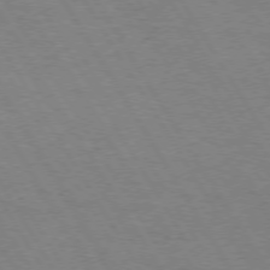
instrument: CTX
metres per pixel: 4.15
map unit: Hpe
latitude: 73.1593
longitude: -123.4237
